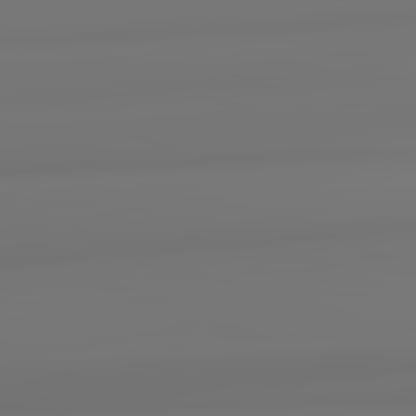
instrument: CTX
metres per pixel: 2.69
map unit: lApd
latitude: 82.5167
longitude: 171.2943
